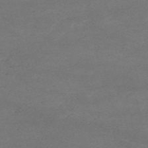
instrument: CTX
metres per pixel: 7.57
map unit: HNb
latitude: -54.8597
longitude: -44.5923
